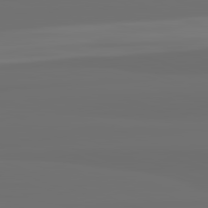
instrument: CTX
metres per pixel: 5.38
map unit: lApd
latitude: 82.6868
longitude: 163.5021
